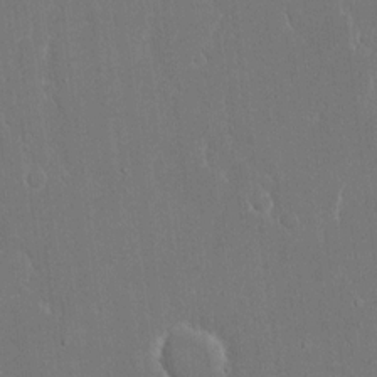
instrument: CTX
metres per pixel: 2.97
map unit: eHh
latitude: 15.9339
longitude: -71.7638
